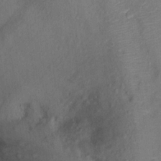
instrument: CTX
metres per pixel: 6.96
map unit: Ht
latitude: 12.7058
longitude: -39.3671
